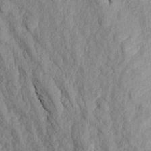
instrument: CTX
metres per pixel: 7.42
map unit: Aa
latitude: 16.8191
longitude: -146.0255
